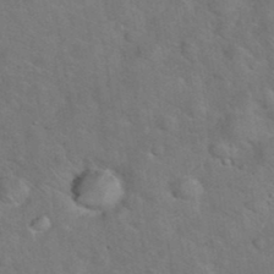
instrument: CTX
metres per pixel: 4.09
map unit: eHh
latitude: 37.9717
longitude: -65.4237
